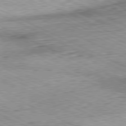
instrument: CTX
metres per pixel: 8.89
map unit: Hpe
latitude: -81.4644
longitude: 10.5385
